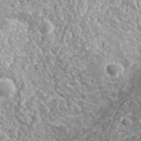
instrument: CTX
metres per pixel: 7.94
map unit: lHvf
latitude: 38.4034
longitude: -87.9150
